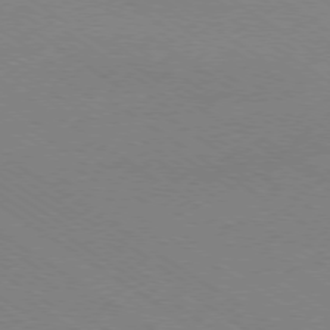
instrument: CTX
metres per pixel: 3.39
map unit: Ap
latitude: -78.5384
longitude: -84.3656
